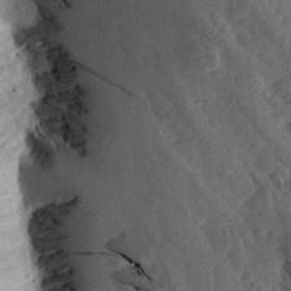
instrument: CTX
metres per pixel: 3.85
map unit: Aa
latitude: 13.8017
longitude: -140.3845
